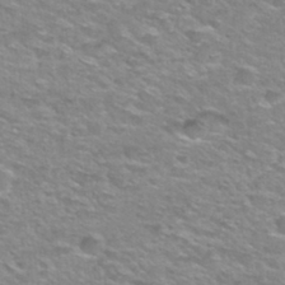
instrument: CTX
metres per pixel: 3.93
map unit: Hto
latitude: 30.2145
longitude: -49.0269
